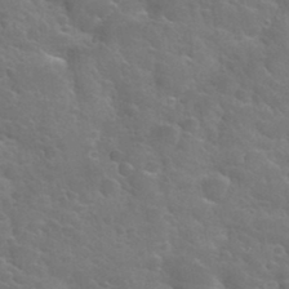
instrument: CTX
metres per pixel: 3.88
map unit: Hto
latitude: 33.9717
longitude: -50.0822
